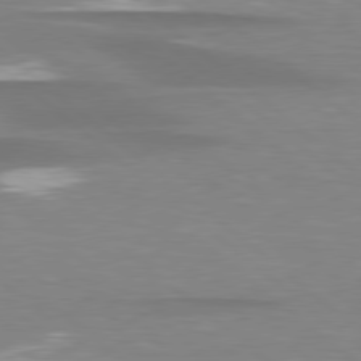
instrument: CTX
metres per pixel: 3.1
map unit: lApd
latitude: 78.9703
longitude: -88.7058
